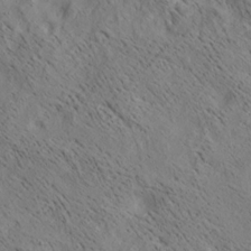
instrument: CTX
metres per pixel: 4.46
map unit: lAa
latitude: 19.8583
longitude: -139.9528
